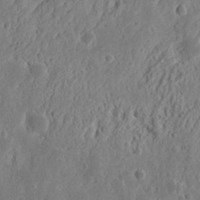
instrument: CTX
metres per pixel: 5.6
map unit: Nhu
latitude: 13.2915
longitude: -73.1026
